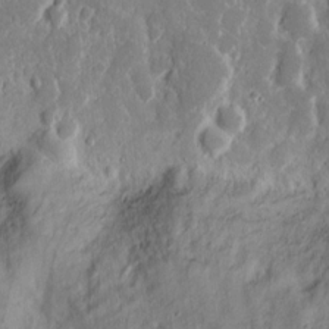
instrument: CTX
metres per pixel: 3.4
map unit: eHh
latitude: 13.8961
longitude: -72.3279
